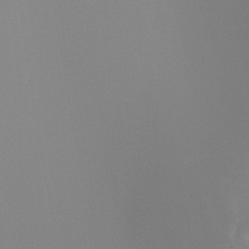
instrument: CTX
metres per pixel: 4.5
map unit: Ht
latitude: -4.8408
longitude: -61.1781
